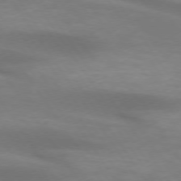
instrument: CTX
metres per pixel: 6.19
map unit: lApd
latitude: 73.9339
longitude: -51.1781
